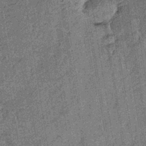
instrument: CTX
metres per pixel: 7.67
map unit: lHb
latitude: -38.7841
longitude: 64.3118
